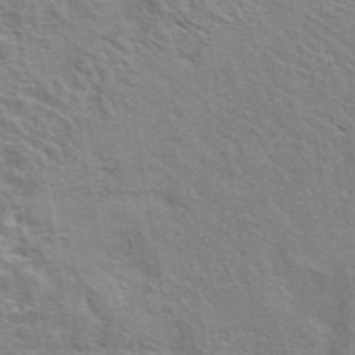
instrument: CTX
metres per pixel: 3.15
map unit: eAb
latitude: 42.9892
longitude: 107.9556
